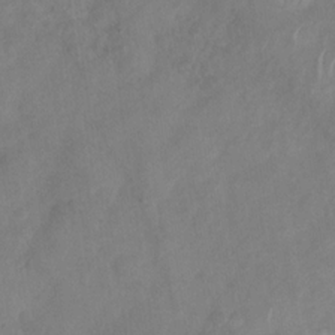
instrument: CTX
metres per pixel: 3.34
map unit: Nhu
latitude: -30.2172
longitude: -63.3104
